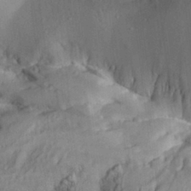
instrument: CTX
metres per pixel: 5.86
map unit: Aa
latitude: 29.5938
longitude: -136.2712
